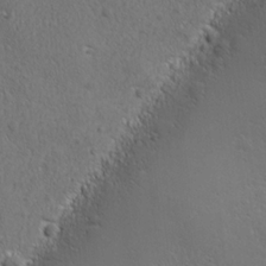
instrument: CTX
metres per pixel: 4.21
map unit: Ave
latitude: -8.1417
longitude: -121.4616
